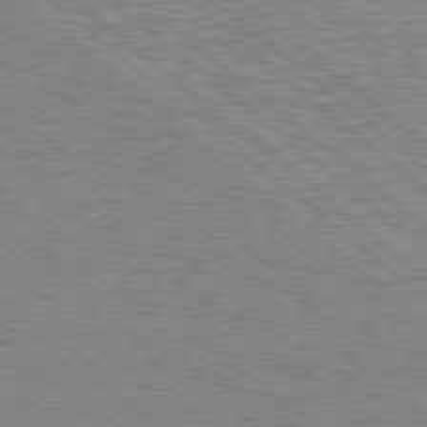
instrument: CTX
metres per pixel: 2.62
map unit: Hpe
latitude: 78.6491
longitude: -143.4993
